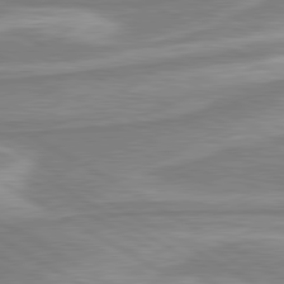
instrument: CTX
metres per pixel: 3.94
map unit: lApd
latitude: 80.5168
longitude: -172.6868
